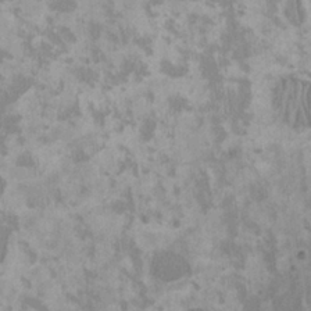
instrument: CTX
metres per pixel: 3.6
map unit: HNhu
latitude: 3.0269
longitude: -4.2900
